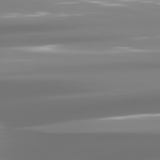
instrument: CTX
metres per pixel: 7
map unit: lApd
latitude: 81.5560
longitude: -137.1215
